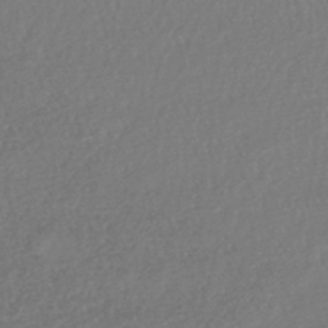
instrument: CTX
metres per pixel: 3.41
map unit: HNhu
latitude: -47.8233
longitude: 98.4440
